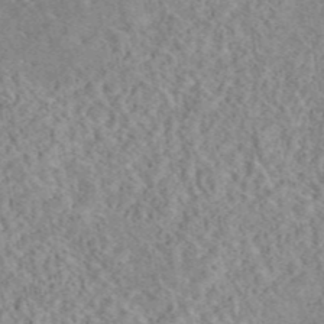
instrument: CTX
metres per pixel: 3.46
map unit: eAb
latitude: 44.3089
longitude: 116.1983
